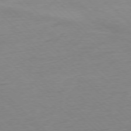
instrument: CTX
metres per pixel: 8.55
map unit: Ap
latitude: -77.3888
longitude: -85.0270
